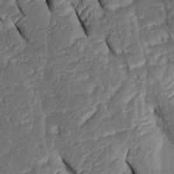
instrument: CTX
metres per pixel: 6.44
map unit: Htu
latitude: 0.1200
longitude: 149.5210
